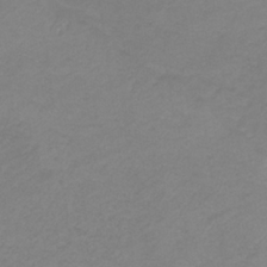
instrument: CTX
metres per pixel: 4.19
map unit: HNb
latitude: -33.6344
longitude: 60.9920
